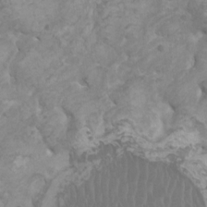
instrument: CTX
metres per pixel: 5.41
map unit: HNhu
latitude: 1.9528
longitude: -1.1592
